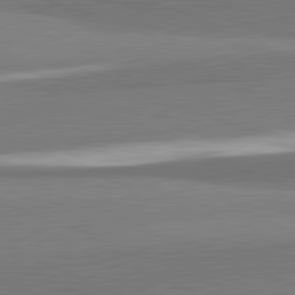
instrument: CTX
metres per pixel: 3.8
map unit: lApd
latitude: 82.1011
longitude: 160.5763
